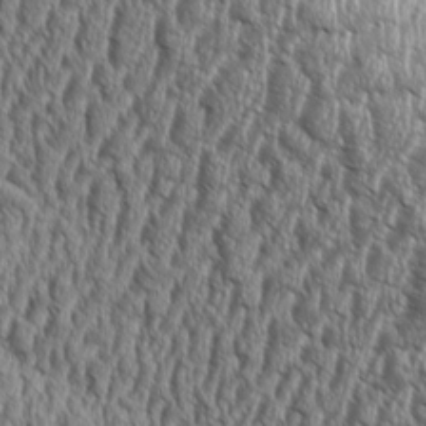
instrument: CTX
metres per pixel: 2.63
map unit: Aa
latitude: 8.6302
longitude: -129.9717
